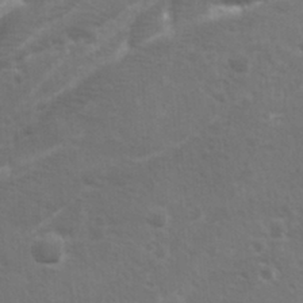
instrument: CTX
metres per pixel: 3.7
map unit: Ave
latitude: 11.3860
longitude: -104.6680
